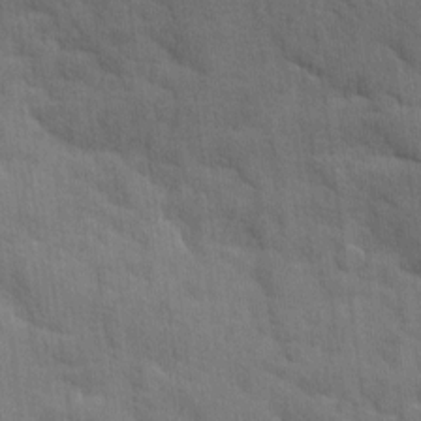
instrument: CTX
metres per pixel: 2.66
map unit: Ave
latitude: 9.8961
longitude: -102.5546
